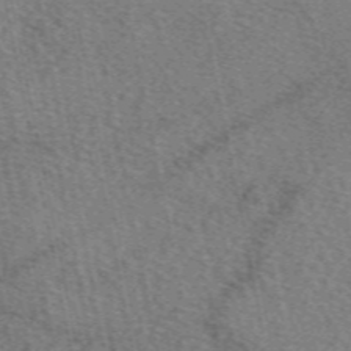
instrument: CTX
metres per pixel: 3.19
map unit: eAb
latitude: 50.4979
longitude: 115.6344
